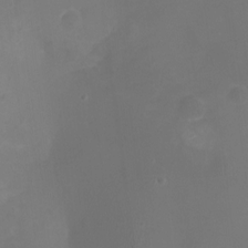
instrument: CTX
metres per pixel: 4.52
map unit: Nhu
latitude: -16.5952
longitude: -57.0647
